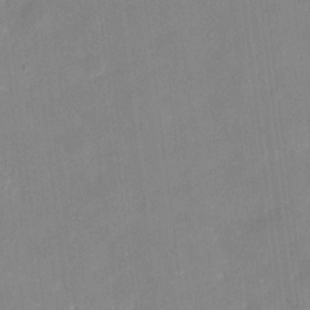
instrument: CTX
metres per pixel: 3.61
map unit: eHh
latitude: 4.7057
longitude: -68.2901
